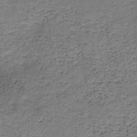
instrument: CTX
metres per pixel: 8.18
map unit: HNb
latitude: -49.2754
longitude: -39.8583
